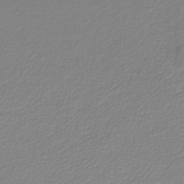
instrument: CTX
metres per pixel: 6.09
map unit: lHb
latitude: -44.7652
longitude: 61.5588
